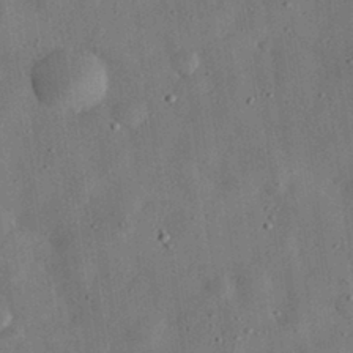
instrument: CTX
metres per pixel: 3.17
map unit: eHh
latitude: 31.8584
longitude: -76.1577
